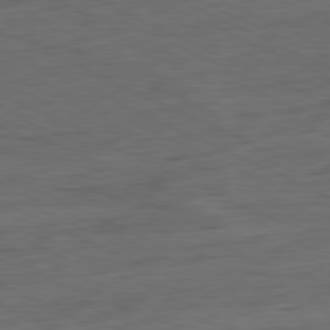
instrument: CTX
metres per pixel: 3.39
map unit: Ap
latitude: -81.5210
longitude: -75.6127
